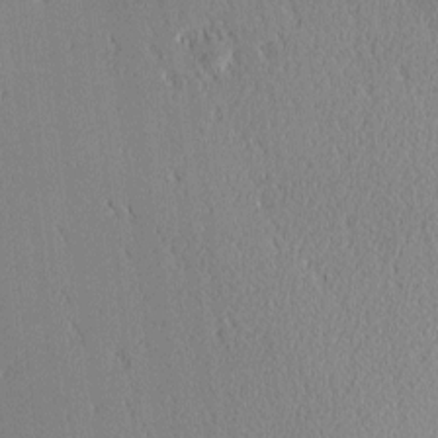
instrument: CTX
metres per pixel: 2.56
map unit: lAa
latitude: 1.3859
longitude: -115.9906
